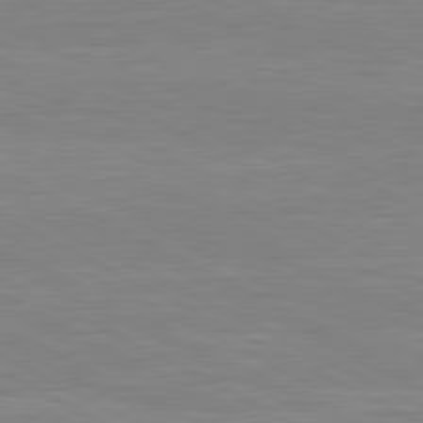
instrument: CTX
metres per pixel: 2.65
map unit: lApd
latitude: 80.8380
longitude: 170.6141
